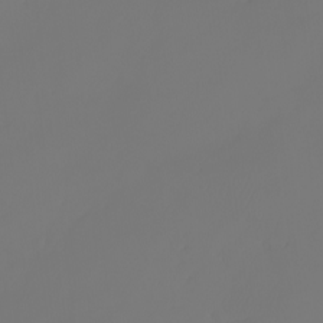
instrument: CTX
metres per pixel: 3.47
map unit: eHh
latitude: -3.6154
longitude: 19.8233
